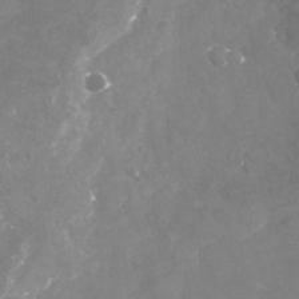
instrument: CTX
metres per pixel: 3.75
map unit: Nhu
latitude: -23.1620
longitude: -57.5182
